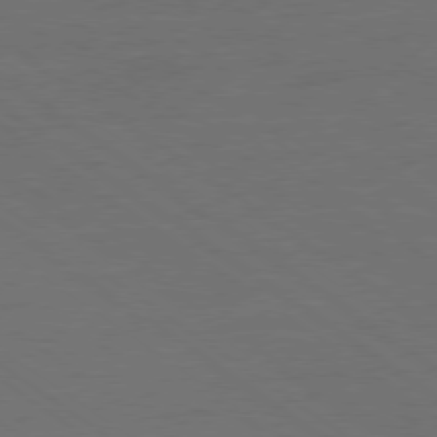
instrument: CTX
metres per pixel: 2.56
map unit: Ap
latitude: -79.4076
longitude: -53.8772
